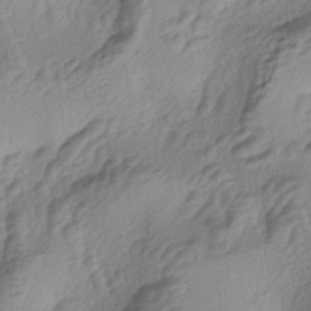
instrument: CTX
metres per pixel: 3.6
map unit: lAa
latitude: -4.5384
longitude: -123.6505
